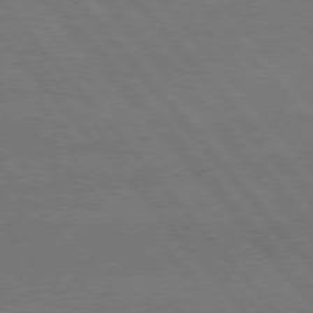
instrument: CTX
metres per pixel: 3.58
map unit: Hpe
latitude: 75.7072
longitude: -137.9150
